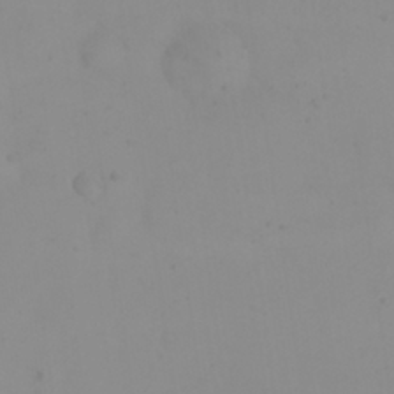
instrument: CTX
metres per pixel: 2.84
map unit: eHh
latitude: 23.8772
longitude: -64.9514
